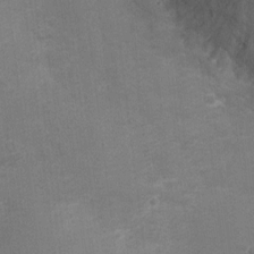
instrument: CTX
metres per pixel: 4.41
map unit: Ht
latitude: -0.9542
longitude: -15.9906
